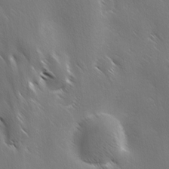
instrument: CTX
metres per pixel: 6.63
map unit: Ave
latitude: -0.6141
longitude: -112.6490
